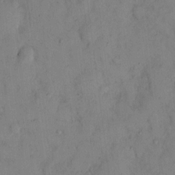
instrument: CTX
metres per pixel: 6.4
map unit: eHh
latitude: 13.1781
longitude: -61.8205
